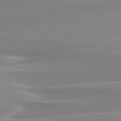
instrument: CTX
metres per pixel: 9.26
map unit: lApd
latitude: 79.7072
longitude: -115.1214
